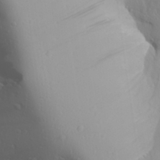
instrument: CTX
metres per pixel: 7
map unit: Aa
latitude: 28.0255
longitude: -133.1970
